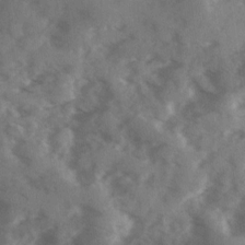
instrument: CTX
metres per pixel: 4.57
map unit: Ave
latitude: 18.2900
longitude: -131.0081
